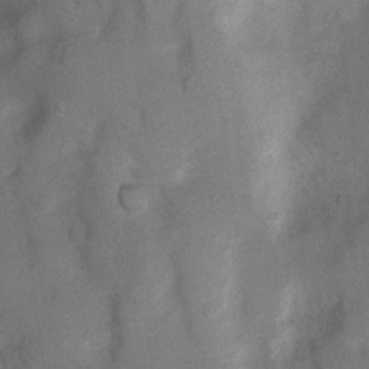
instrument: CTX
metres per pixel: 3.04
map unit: Nhu
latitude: 8.8191
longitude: -23.0269
